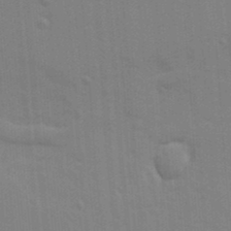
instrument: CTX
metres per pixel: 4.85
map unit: Ave
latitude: 10.7813
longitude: -102.0255
